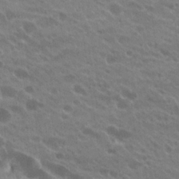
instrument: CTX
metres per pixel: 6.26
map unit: Hto
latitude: 23.5182
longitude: -36.2334
